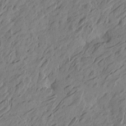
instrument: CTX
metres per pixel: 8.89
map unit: Htu
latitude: -4.8786
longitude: -179.0648
